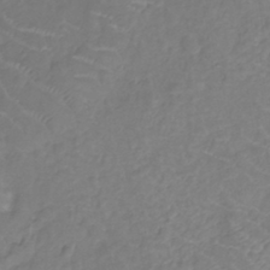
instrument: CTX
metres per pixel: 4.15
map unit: Nhu
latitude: -11.5399
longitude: -22.6868
